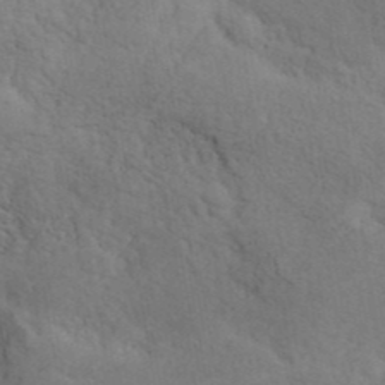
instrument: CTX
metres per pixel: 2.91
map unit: ANa
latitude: 41.1592
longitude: 51.8800
